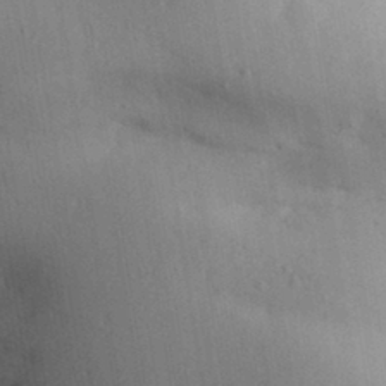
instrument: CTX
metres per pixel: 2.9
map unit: Aa
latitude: 30.5168
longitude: -145.3670
